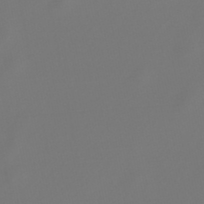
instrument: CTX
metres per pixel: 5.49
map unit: lHb
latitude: -47.5399
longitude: 72.6140
